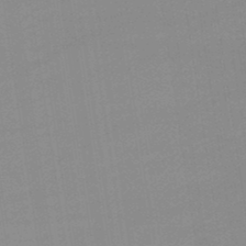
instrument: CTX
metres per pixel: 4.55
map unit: lHb
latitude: -47.7477
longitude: 67.3132
